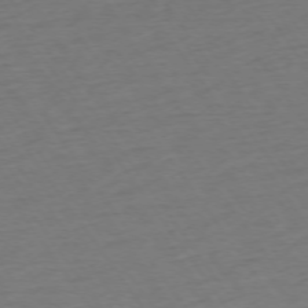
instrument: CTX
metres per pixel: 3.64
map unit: Ap
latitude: -74.6897
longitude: -81.0080
